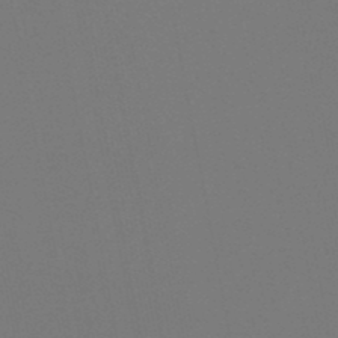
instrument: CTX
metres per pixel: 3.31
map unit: lHb
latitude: -47.3698
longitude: 74.9731
